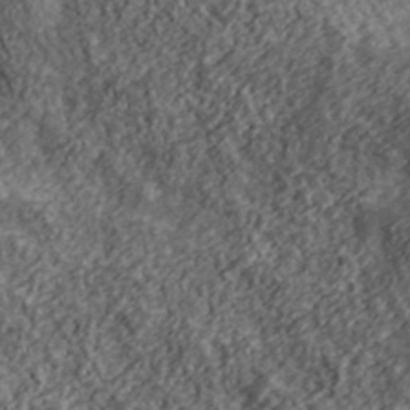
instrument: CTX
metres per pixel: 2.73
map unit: lHvf
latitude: 40.0255
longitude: -88.5924
